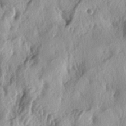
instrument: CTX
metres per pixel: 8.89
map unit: lAa
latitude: -4.9919
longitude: -124.7246
